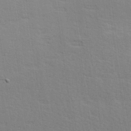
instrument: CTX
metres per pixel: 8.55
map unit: Hve
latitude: 26.0255
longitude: -94.1578
